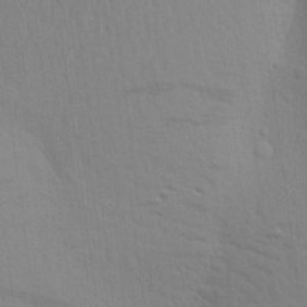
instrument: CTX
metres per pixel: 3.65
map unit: Aa
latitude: 22.6679
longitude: -145.3293
